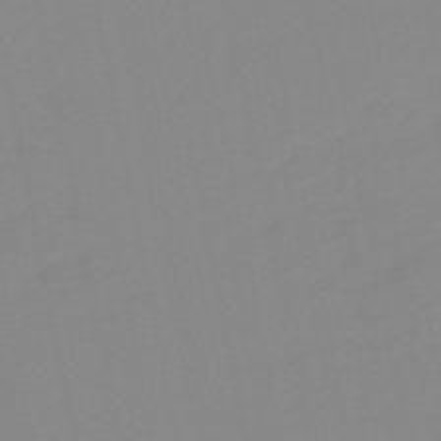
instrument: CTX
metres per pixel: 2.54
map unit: lHb
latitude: -49.1998
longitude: 80.8786
